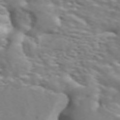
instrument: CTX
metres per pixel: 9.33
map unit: ANa
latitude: 44.8380
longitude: 28.3873
